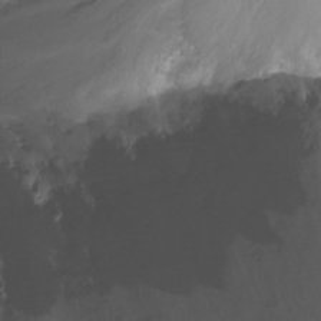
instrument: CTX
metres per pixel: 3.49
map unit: Nhu
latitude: -12.9542
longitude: -63.5560
